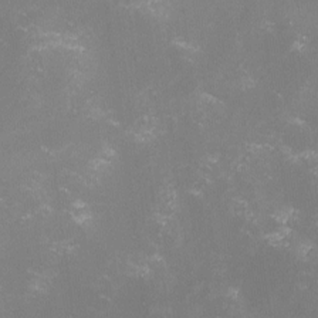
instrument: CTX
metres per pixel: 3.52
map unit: lHvf
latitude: -13.5966
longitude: -100.0444
